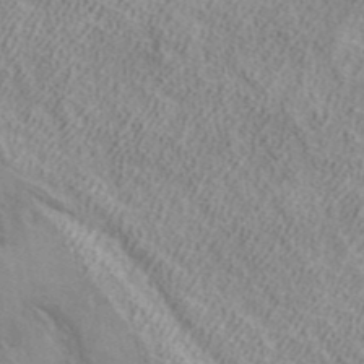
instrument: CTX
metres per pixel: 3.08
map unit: ANa
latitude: 39.7261
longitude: 17.5588
